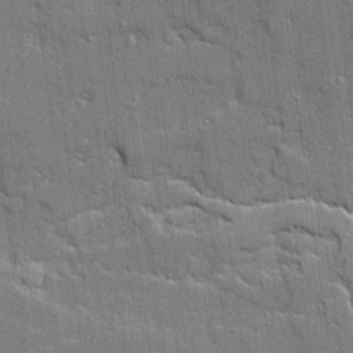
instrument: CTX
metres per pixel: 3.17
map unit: Ave
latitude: 20.3090
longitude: -128.7246
